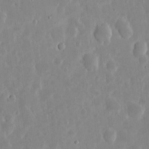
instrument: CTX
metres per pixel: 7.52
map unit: eHh
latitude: 6.2522
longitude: -70.2711
